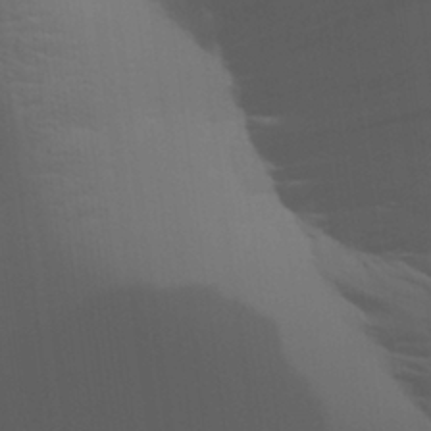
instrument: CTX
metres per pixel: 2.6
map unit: Aa
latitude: 27.7450
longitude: -138.9703
